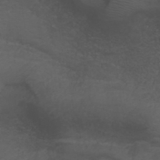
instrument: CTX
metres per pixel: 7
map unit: ANa
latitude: 38.8002
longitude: 23.4644
